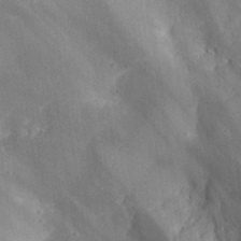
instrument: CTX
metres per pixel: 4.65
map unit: Aa
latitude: 29.7072
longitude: -131.6694
